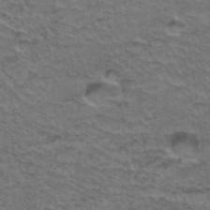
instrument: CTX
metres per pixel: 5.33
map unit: Hto
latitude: 37.4805
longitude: -46.1389
